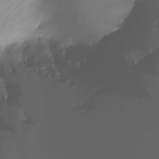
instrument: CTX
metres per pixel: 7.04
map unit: Ht
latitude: -12.5385
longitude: -49.7072
